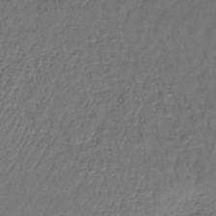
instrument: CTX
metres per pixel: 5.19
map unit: lHb
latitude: -38.2929
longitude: 61.4265
